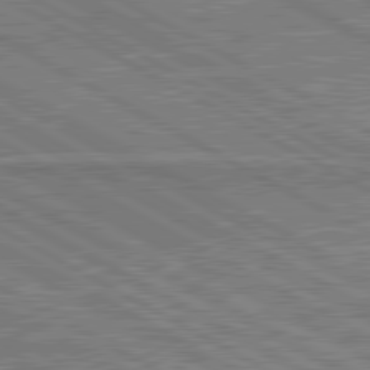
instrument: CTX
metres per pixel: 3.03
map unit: lApd
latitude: 80.7435
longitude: 144.4062
